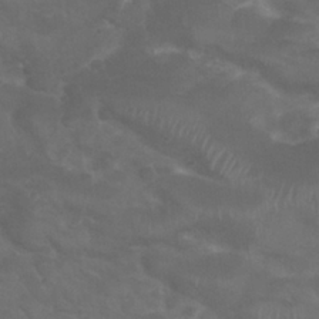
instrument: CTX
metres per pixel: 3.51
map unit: Nhu
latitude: 24.8757
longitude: -52.8002
